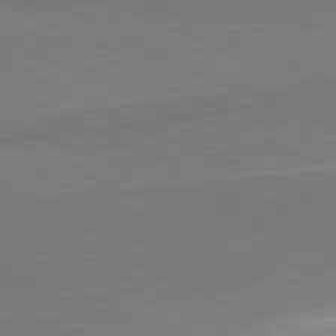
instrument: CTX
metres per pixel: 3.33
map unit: lApd
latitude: 81.5560
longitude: 161.2943
